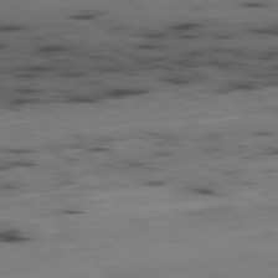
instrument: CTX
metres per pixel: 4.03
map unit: Ap
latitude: -79.7855
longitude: -62.9514
